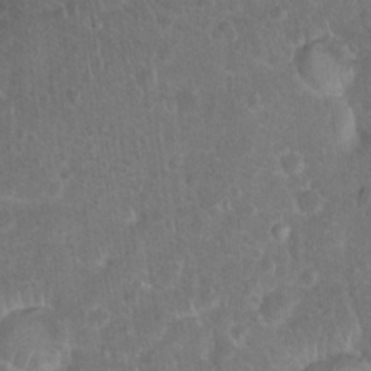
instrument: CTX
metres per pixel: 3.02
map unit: Hto
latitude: 17.4049
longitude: -41.8016
